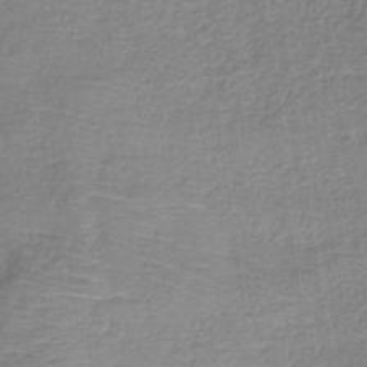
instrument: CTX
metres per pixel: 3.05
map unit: HNb
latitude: -34.8408
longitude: 54.4062
